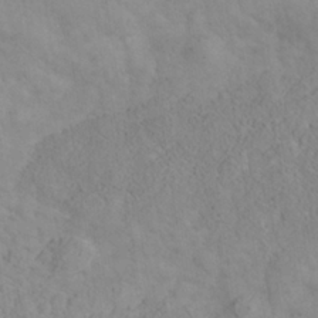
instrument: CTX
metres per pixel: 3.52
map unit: Nhe
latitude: -37.7666
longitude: 138.9353
